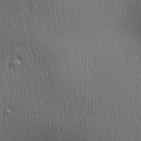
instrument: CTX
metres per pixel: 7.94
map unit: Aa
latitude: 27.5938
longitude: -138.3278
